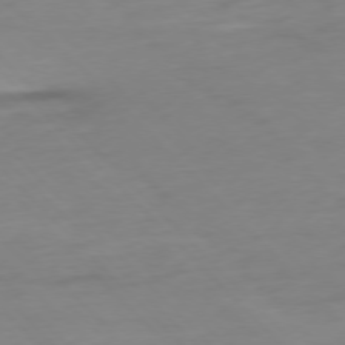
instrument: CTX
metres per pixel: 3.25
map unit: Ap
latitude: -77.3510
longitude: -78.8758
